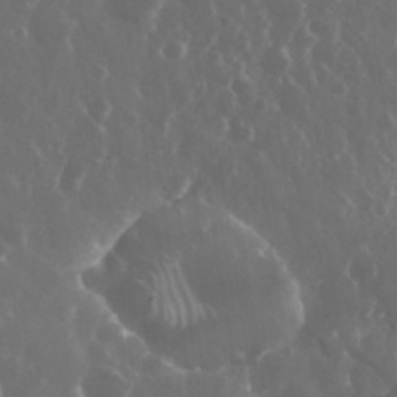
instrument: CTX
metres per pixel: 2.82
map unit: eHh
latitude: 34.1766
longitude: -59.0081
